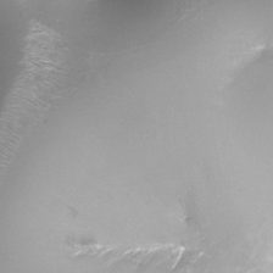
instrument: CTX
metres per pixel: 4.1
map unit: Ht
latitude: -16.5952
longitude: -43.4993
